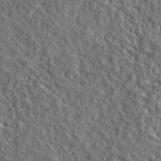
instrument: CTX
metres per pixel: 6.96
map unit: ANa
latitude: 40.1955
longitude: -89.8584
